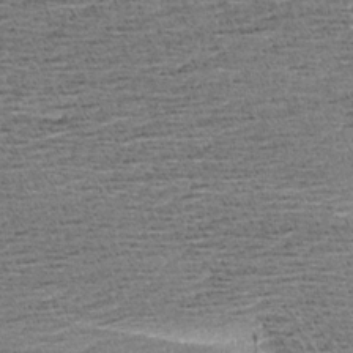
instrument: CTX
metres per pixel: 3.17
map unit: Aa
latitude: 7.5938
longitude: -137.6127
